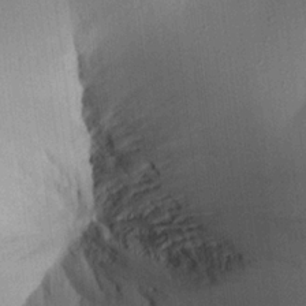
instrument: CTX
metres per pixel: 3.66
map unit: Aa
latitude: 20.9325
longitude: -147.3293
